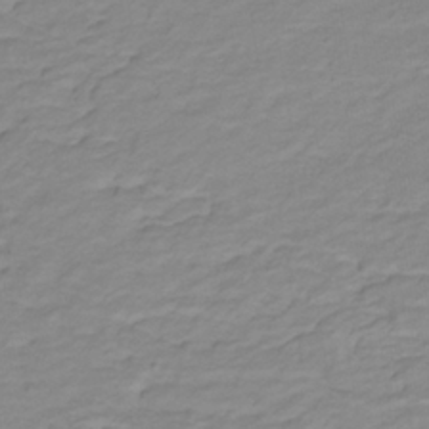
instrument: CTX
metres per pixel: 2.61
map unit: lHb
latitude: -31.7666
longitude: 65.6722
